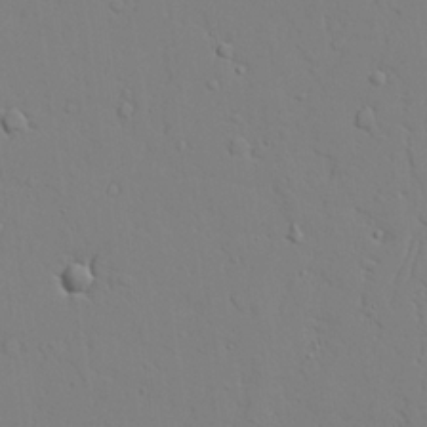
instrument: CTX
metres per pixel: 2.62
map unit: lAvf
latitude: 24.1577
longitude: -109.7260
